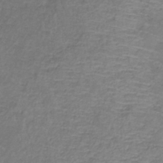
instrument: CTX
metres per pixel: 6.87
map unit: lHb
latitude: -39.1242
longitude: 73.1431
